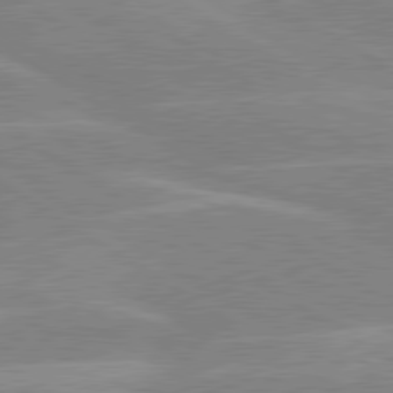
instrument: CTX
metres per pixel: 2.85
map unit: lApd
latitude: 80.1389
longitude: -122.5546
